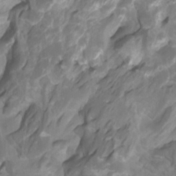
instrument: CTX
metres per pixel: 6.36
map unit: Htu
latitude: -11.1998
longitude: -74.7057
